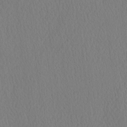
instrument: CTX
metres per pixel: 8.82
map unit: eHh
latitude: -3.3509
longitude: 16.5196
